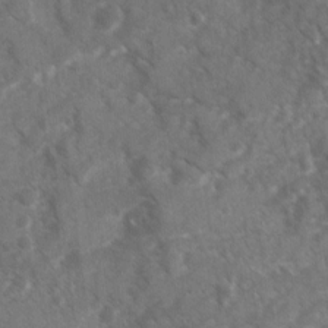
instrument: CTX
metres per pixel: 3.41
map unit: Ave
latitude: 17.1403
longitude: -131.4238
